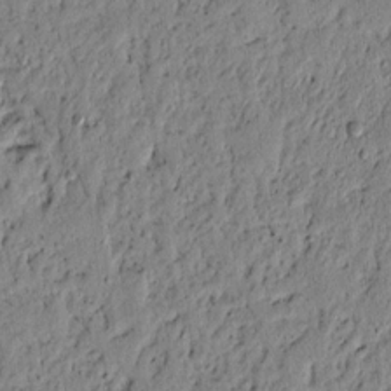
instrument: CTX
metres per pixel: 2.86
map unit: lAvf
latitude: 5.3671
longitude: 164.6330
